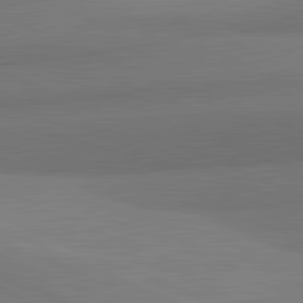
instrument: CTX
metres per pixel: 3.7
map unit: lApd
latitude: 81.9150
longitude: 153.5399
